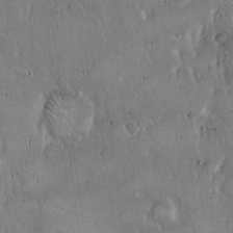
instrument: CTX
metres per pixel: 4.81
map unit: Hto
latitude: 16.5357
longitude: -59.9528
